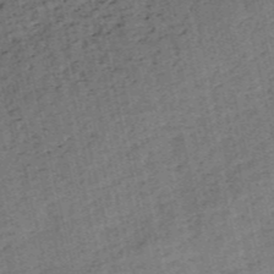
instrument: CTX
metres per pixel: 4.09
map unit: HNb
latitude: -53.9556
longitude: -47.1215
